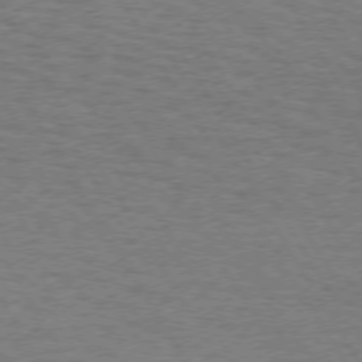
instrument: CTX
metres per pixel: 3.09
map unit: Hpe
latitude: 72.5735
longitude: -129.4048
